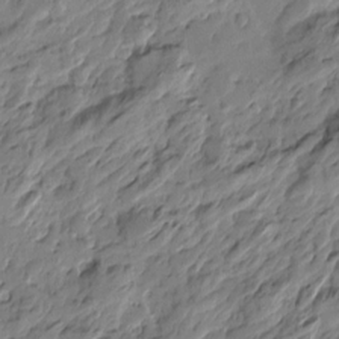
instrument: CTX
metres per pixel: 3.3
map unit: Htu
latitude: -3.3131
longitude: -178.6491
